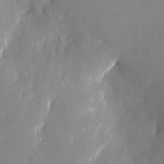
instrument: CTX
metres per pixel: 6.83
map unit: eHh
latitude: 4.1578
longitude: -68.7813
